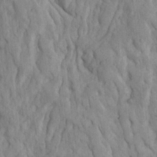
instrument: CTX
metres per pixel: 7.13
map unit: Ave
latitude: 23.1592
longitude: -134.3089
